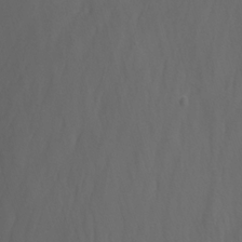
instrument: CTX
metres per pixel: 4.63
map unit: Nhu
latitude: -15.7478
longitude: -55.7072
